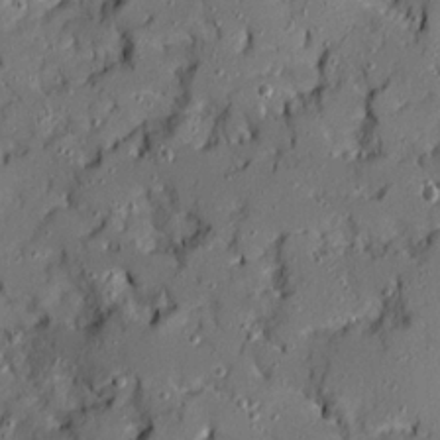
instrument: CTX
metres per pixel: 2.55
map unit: Ave
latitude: 19.4804
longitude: -128.9514
